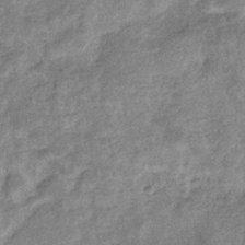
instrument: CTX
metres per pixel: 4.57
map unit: eHb
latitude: -37.5021
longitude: 78.8597
